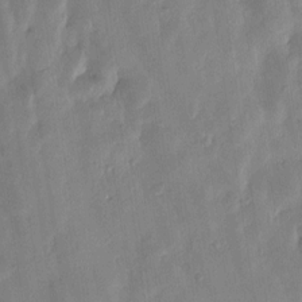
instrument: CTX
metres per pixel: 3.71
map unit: Htu
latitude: 1.8016
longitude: -178.8380
